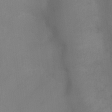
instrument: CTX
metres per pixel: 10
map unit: Ht
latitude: 1.9150
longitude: -23.2915
